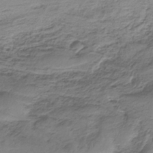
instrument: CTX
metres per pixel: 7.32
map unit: HNb
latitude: -34.3684
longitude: 58.2739
